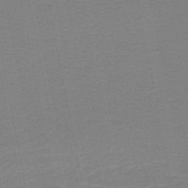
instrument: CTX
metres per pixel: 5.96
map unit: HNb
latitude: -49.3510
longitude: -43.2159
